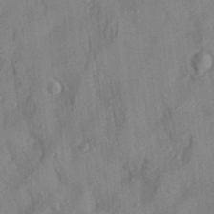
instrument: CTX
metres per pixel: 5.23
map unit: Aa
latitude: 29.4237
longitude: -138.6490
